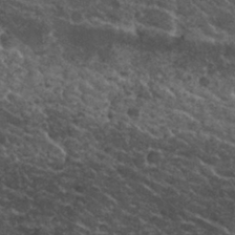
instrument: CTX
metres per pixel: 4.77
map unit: Nhu
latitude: 29.5749
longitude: -53.5749
